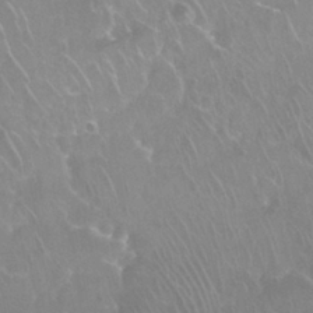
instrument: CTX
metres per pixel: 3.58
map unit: Nhu
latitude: 28.1389
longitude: -63.3293
